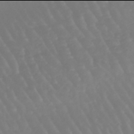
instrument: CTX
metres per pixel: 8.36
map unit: eHb
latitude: -46.0094
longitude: 79.1998
